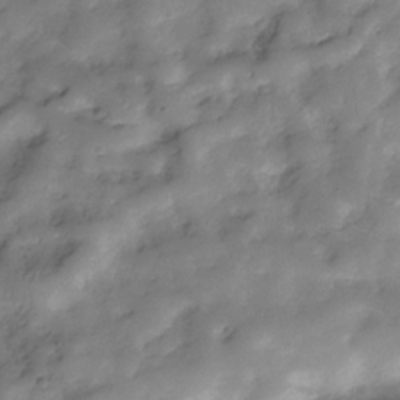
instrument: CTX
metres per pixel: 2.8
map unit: Hve
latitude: -29.9178
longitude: 90.3684
